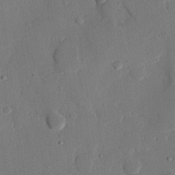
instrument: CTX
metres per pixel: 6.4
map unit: eHh
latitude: 25.6127
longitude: -80.7246
